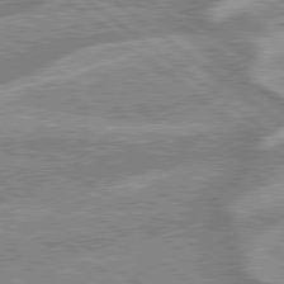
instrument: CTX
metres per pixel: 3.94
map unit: lApd
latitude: 79.2915
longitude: -168.4034
